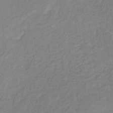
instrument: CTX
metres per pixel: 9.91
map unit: eHb
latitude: -30.2361
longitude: 63.8233
